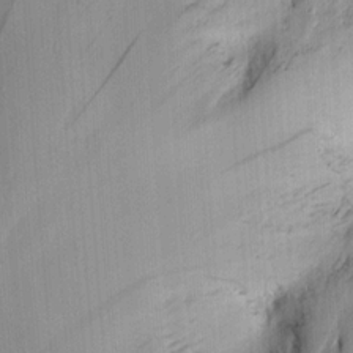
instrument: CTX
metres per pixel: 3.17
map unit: lAvf
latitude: 8.7057
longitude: 169.3698
